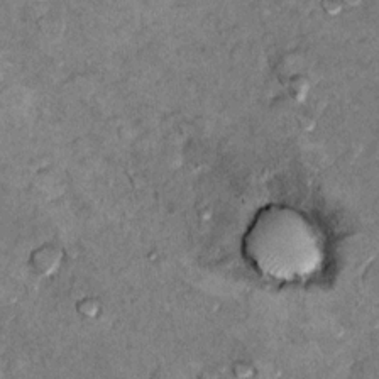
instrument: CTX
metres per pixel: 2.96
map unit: Hto
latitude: 10.1389
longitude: -36.6112
